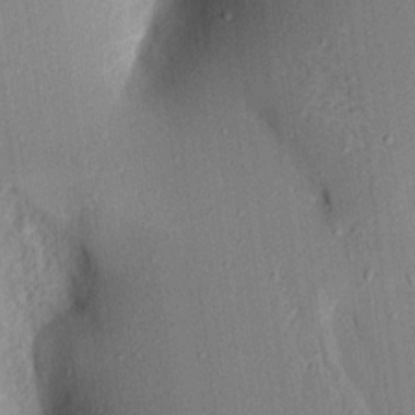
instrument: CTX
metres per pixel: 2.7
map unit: Aa
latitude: 16.8758
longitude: -148.7246
